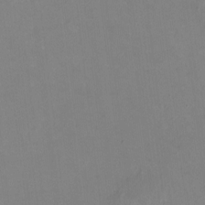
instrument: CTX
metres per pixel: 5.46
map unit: HNhu
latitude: -1.2565
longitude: -4.8191
